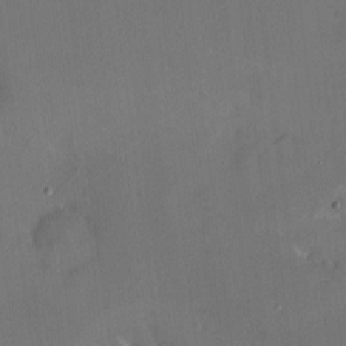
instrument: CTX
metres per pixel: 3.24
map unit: HNhu
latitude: 6.4790
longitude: 7.1431
